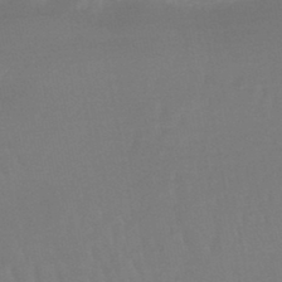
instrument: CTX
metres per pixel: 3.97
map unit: lHb
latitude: -44.6141
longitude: 73.6722
